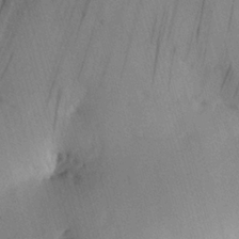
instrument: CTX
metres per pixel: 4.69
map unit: HNhu
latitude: 12.8569
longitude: 11.3132
